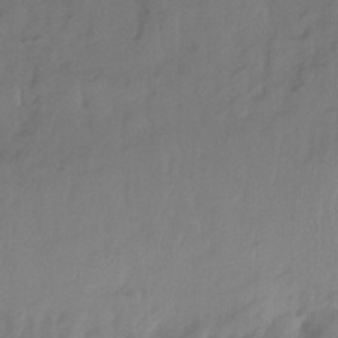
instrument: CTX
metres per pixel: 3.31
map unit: Ht
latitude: -14.2362
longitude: -51.1214
